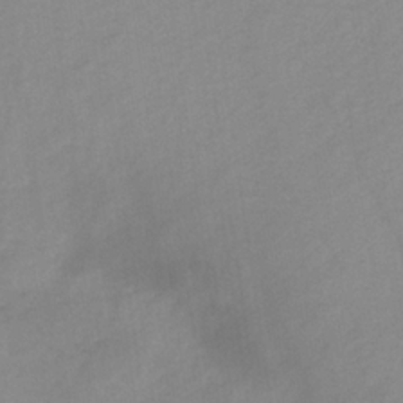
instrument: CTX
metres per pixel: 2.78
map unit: HNb
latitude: -31.5588
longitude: 63.0486
